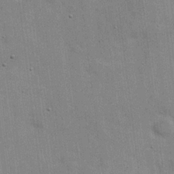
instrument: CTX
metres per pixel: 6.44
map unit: Hve
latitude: 18.2333
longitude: 151.7667
